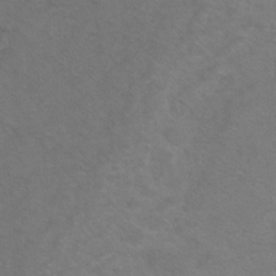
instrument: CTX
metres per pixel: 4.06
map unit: Hto
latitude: 3.6316
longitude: -32.2900
